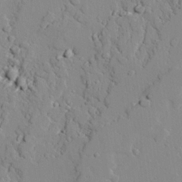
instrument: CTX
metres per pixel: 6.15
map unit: lAvf
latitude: 25.3481
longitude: -110.7058
